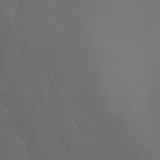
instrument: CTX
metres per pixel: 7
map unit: Nhu
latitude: -1.5777
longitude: -75.8583
